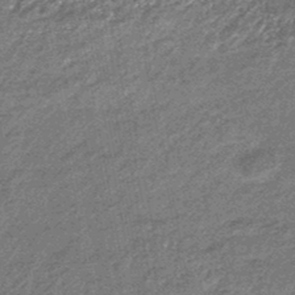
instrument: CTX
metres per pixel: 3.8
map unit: eHb
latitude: -45.5021
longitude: 88.9352
